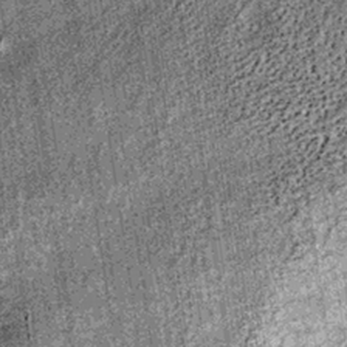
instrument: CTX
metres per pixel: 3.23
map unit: lHb
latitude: -36.3117
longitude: 67.2187
